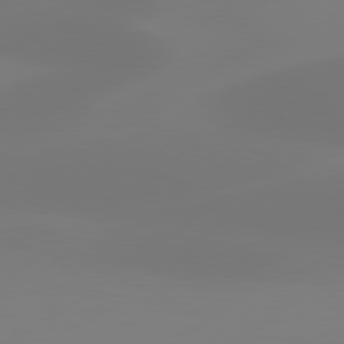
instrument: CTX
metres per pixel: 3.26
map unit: Hpe
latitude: 78.2334
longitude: -129.2348
